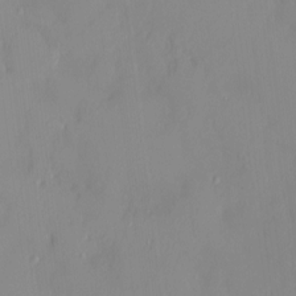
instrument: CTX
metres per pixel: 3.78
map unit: HNhu
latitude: 3.3670
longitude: 7.5777
